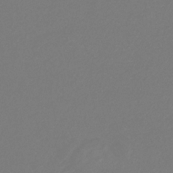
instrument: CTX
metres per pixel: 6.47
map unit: eHb
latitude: -30.8408
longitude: 66.4818
